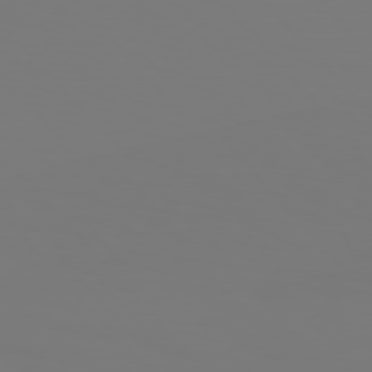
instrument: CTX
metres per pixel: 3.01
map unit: Hpe
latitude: 76.7813
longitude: -160.8569
